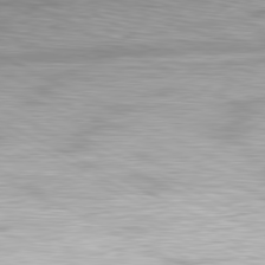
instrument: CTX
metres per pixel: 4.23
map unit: Hpe
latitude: -81.4266
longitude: 18.1039
